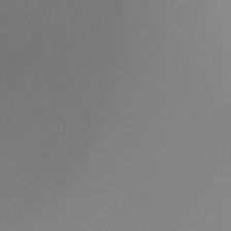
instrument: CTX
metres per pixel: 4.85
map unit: Ht
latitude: -16.1795
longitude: -43.8961
